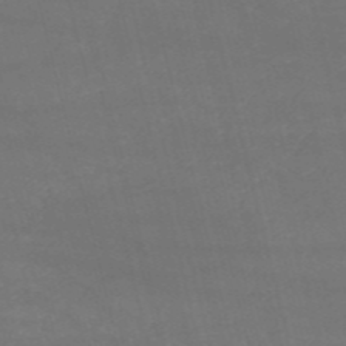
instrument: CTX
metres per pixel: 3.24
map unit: HNb
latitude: -54.1606
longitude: -37.4993
